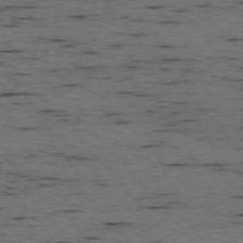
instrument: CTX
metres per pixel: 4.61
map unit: Ap
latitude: -76.3873
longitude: -90.8569
